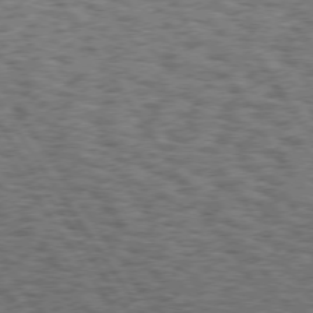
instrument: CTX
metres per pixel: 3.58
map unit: Hpe
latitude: 74.3467
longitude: -133.8583
